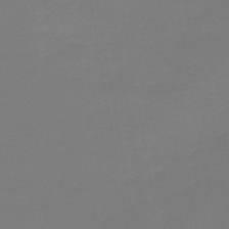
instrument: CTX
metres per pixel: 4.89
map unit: lHb
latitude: -44.9920
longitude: 63.7099
